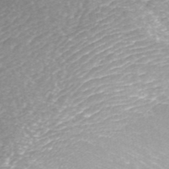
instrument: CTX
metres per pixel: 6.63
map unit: ANa
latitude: 43.0270
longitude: 25.1242
